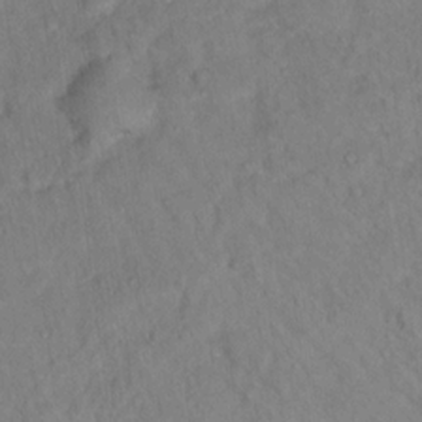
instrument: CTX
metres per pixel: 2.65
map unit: Ht
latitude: 15.3671
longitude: -37.4238
